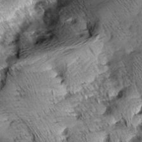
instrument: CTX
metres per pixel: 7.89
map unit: Aa
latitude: 9.1403
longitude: -142.6680
